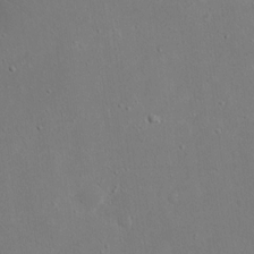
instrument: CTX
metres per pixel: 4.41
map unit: eHh
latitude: 17.1592
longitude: -71.2726
